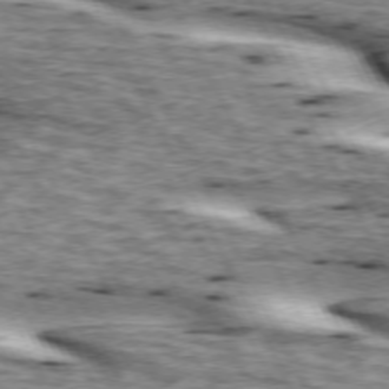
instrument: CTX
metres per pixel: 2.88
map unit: lApd
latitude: 73.3293
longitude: -55.2915
